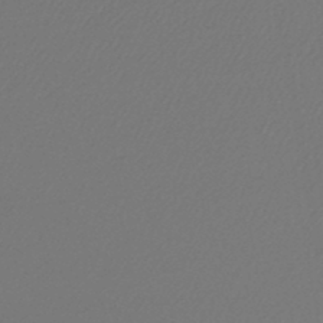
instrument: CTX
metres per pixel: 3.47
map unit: lHb
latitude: -44.7652
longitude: 65.0487
